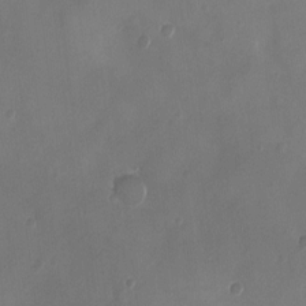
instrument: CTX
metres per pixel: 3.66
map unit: Ht
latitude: -2.5006
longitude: -20.1011
